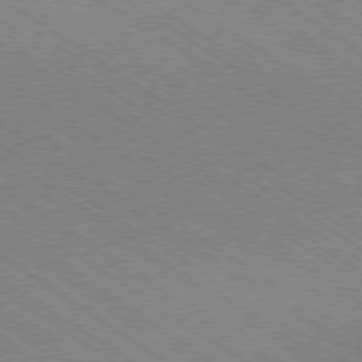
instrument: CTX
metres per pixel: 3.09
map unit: Ap
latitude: -79.1998
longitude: -79.5371
